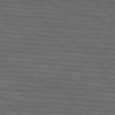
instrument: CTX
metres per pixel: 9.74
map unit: lApd
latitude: 75.3860
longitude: -82.9135
